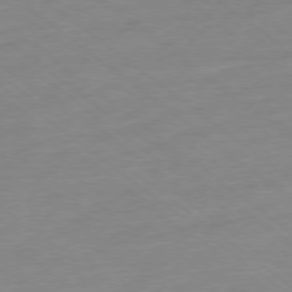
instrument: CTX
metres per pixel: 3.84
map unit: Ap
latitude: -78.5007
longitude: -98.2711
